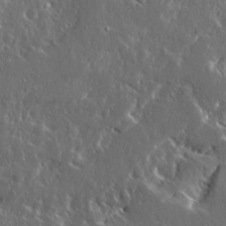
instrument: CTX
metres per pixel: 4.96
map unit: Ave
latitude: 14.9325
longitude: -138.2333
